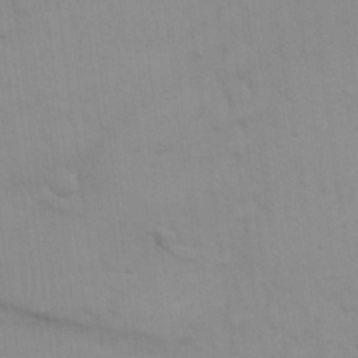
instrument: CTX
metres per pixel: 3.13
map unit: eHh
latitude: 19.8961
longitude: -60.1389
